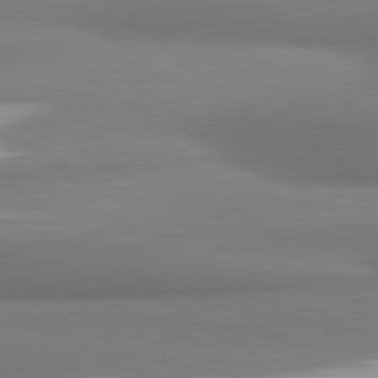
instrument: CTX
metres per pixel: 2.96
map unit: lApd
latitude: 81.3671
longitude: 177.4643
